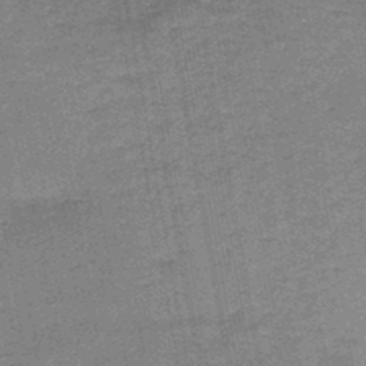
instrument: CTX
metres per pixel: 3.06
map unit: HNb
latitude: -46.8408
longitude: -36.5735
